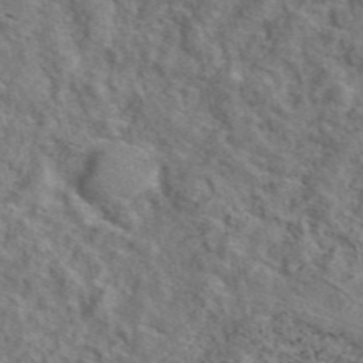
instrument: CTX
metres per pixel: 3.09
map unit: eAb
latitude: 45.8394
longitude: 113.1809
